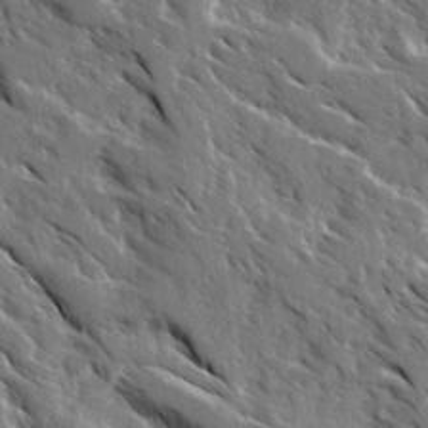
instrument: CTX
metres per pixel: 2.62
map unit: Ave
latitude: 16.9514
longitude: -130.7436
